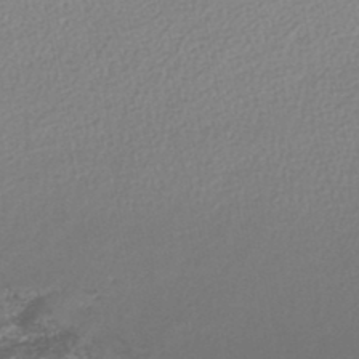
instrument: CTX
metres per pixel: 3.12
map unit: lHb
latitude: -46.0850
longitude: 74.9731
